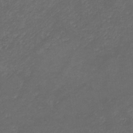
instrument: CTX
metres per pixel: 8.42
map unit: eHb
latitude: -33.1620
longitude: 68.3873
